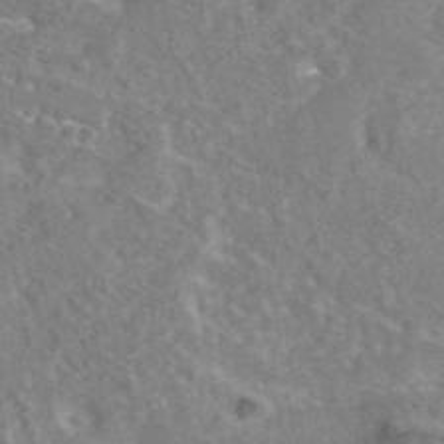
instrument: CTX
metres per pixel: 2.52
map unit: eAb
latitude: 45.3481
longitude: 106.7275
